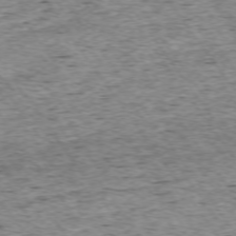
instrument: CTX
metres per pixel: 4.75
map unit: Ap
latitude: -74.2929
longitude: -87.8583
